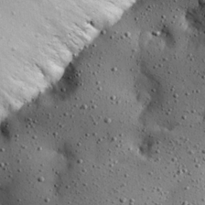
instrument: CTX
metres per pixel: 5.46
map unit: Hve
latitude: 27.4049
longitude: -92.5545
